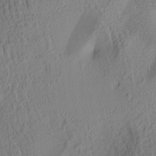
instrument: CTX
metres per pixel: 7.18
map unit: lAa
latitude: 4.6868
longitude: -116.0822
